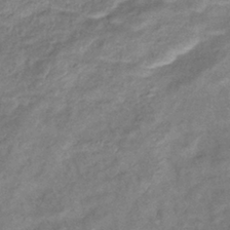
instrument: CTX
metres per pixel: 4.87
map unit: eHb
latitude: -38.6330
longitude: 76.0850
